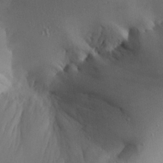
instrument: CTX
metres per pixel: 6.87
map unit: Aa
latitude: 24.4790
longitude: -128.1767
